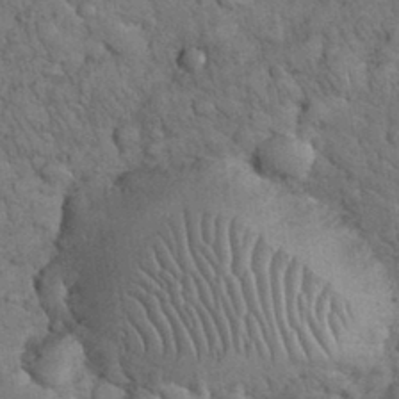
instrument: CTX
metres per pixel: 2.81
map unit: eHh
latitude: 33.8394
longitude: -66.1955
